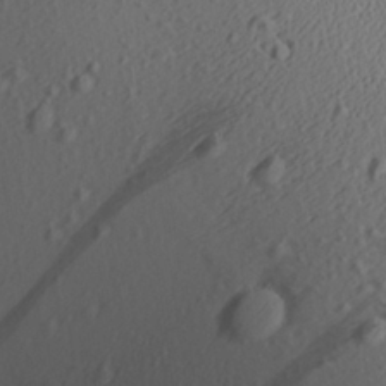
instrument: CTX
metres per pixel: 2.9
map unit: Aa
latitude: 26.6869
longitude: -136.9703
